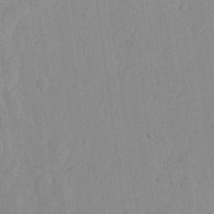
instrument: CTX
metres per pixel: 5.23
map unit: lHvf
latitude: 16.9703
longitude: -114.7246
